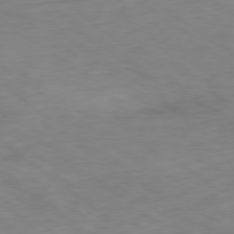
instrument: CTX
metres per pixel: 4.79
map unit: Ap
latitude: -78.8786
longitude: -77.5182
